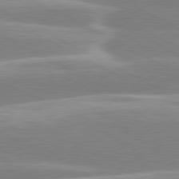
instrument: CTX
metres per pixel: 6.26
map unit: lApd
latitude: 80.4412
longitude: -130.2145
